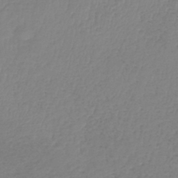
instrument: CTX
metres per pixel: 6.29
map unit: lHb
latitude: -41.9178
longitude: 74.2362
